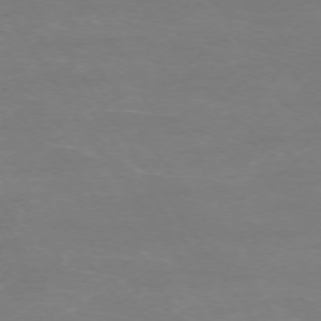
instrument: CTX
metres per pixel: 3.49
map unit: Ap
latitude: -73.8422
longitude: -85.1025
